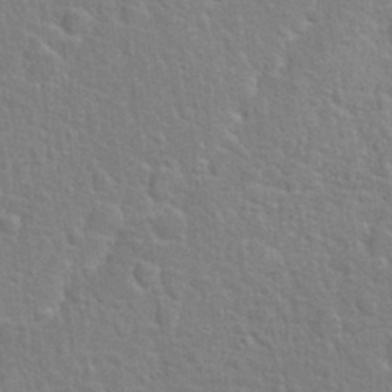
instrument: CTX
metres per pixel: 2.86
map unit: Hto
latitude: 22.2522
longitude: -47.2537
